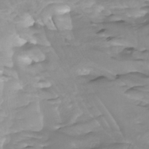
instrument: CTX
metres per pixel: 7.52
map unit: Htu
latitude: -5.1242
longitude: -76.9891
